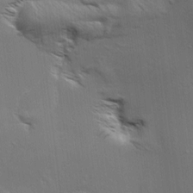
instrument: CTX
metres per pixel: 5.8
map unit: Aa
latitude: 9.6694
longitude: -142.2145
